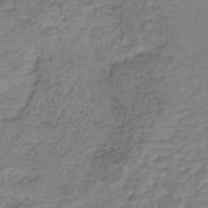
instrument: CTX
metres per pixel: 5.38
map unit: Nhe
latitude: -47.0486
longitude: 152.3306
